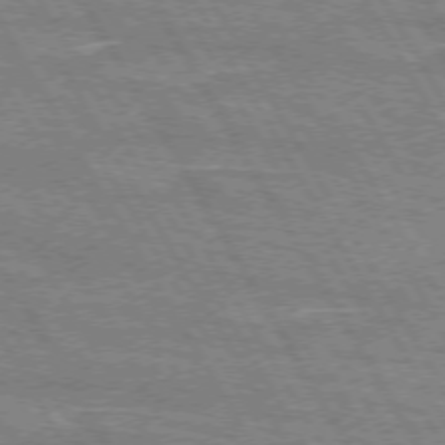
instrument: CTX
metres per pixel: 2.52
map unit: lApd
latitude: 72.6491
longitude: -55.6883
